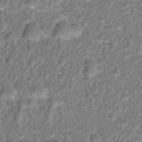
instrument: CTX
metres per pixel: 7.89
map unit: Hto
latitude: 16.9514
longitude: -37.3860
